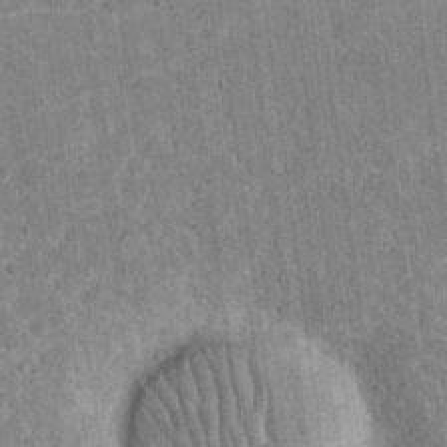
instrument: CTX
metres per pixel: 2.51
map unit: eHh
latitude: 21.3482
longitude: -63.4238
